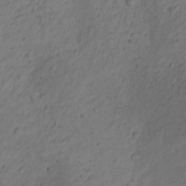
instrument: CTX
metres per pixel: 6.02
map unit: Nhu
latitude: -5.0108
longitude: -149.4993
